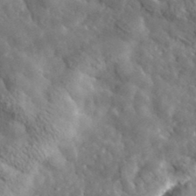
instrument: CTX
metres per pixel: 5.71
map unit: lHvf
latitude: 35.7827
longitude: -86.8569
